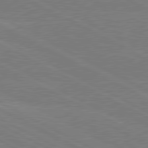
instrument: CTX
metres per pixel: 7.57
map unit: lApd
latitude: 80.5735
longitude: -127.9528
